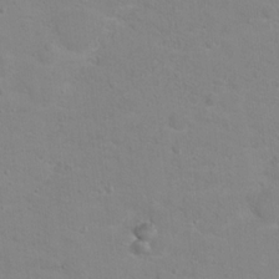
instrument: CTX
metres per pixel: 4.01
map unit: Hto
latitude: 16.8191
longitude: -39.1214
